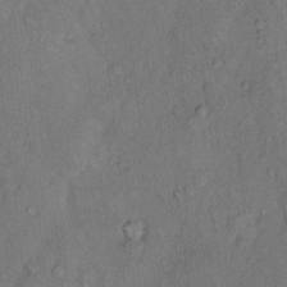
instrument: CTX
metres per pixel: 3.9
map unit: Hto
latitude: 9.2915
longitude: -59.1025
